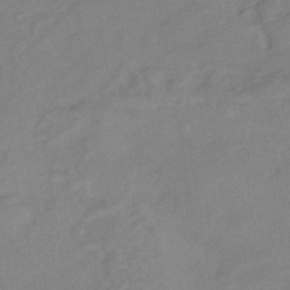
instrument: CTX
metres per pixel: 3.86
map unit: eHb
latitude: -43.0864
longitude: 84.9541
